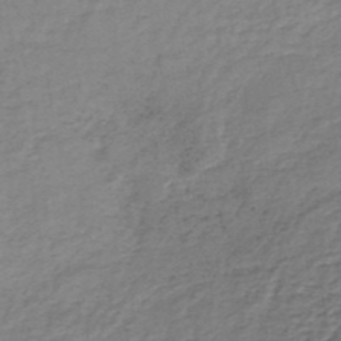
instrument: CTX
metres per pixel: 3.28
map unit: lHb
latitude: -36.8786
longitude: 59.0675
